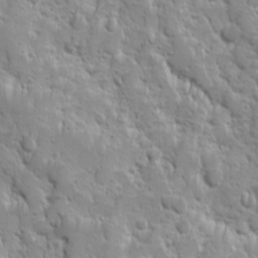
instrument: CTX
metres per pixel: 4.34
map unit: Ave
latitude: 10.0255
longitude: -104.7813
